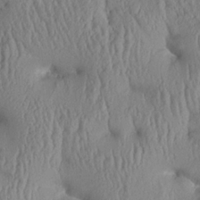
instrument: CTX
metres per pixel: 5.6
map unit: Aa
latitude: 26.1767
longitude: -133.8394
